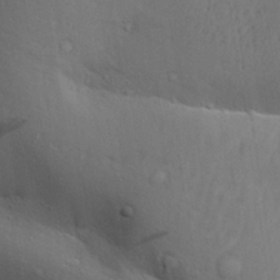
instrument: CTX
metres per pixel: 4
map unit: Aa
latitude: 29.2726
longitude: -132.6302
